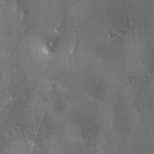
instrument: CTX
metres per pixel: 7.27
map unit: Ave
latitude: 2.2333
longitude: -112.1200
